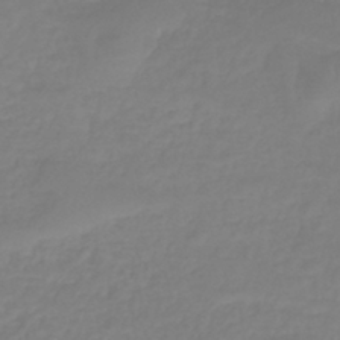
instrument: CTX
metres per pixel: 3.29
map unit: lHb
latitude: -40.9730
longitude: 67.0864
